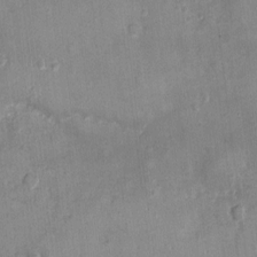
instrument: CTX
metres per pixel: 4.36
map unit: Nhu
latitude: 1.9339
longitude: -16.2144
